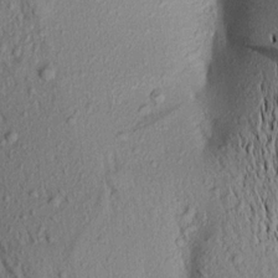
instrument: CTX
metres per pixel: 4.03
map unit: Aa
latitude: 18.4034
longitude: -148.4790
